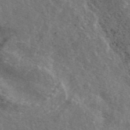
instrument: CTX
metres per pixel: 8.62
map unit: ANa
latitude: 43.9339
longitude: 26.7085
